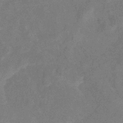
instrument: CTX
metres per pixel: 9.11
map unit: eHb
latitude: -38.3306
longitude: 77.3510
